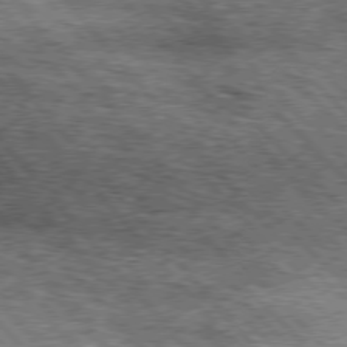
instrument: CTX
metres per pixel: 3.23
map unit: lApd
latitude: 76.5923
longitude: -74.0255
